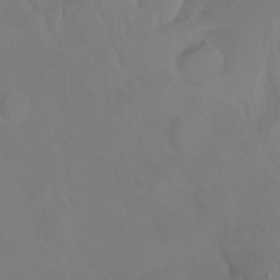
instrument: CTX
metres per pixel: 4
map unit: Hto
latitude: -13.7289
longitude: -43.1781
